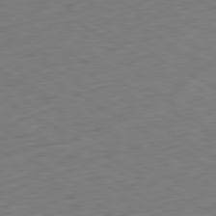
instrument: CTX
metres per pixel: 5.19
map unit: Ap
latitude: -80.4440
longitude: -71.3670
